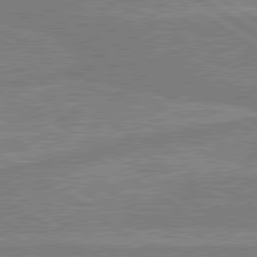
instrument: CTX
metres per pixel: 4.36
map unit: lApd
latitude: 80.3467
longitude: -174.9514
